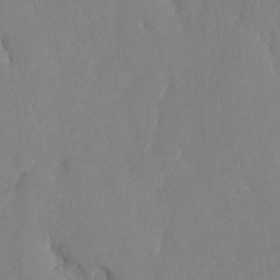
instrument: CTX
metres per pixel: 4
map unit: HNhu
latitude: -24.0283
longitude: 49.5210
